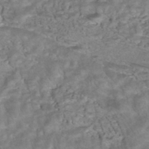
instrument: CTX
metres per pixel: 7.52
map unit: ANa
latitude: -41.2754
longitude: 105.3131
